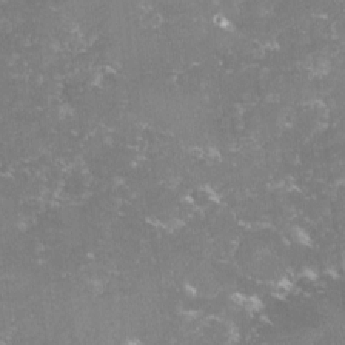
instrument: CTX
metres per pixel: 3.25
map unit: lHvf
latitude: -14.6708
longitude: -99.0080
